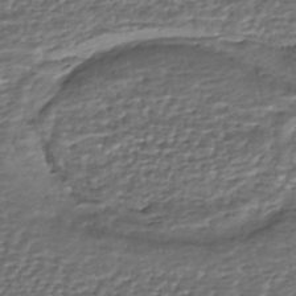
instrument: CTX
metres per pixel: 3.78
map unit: HNhu
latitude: -46.4440
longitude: 105.6533
